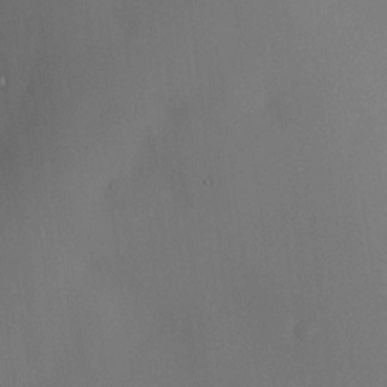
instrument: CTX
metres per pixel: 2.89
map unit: HNhu
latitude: 13.4616
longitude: 14.2362
